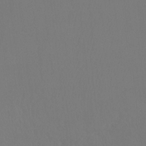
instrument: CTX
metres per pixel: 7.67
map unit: Ht
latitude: -8.6707
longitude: -33.6883
